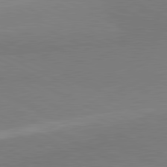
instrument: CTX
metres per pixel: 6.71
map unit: lApd
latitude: 81.1781
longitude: 156.9730
